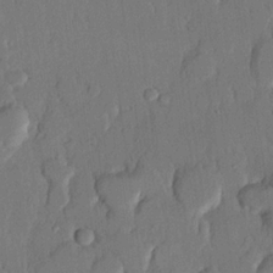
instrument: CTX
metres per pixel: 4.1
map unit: lHvf
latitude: 20.4601
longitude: 146.3873
